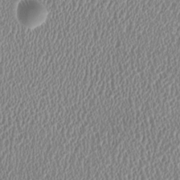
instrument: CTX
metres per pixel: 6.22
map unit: HNhu
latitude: -0.0472
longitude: -1.5938
